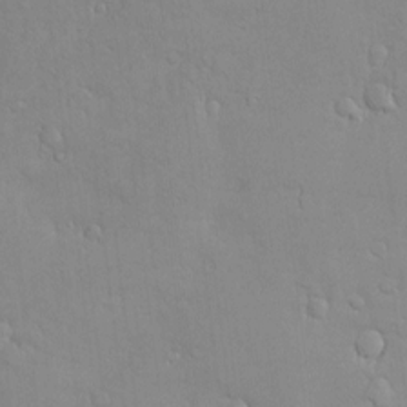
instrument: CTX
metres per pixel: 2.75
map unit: Hve
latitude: -10.5952
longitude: 173.9556
